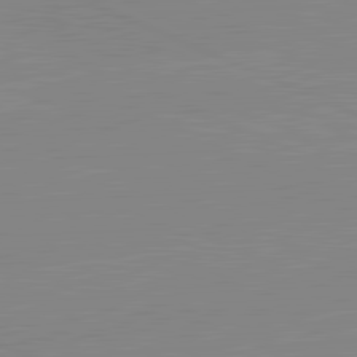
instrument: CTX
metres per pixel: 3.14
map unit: lApd
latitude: 81.7450
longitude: -156.3089
